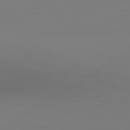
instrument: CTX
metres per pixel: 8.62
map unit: Hpe
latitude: -82.3306
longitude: 9.2376
